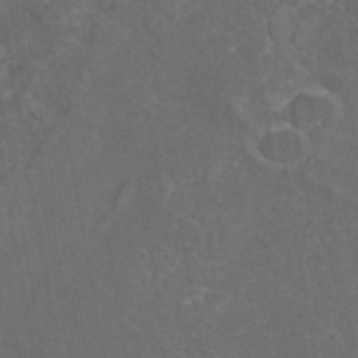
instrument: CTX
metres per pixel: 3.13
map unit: eAb
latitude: 46.2712
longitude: 108.4062
